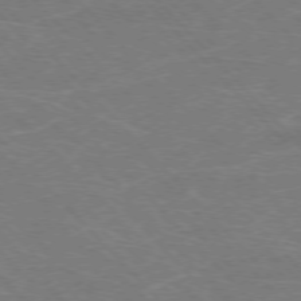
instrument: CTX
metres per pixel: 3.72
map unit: Hpe
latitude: -76.9164
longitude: -12.4979
